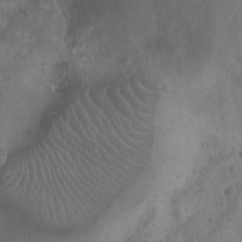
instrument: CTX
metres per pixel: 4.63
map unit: Ht
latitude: -9.7855
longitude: -21.3860
